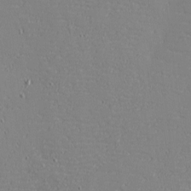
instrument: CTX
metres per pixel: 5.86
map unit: eHh
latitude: -3.8044
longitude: -80.8569
